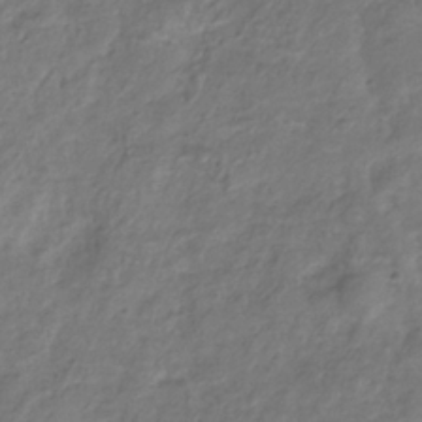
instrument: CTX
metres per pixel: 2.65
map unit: Hve
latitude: -33.2754
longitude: 91.7100
